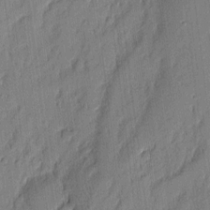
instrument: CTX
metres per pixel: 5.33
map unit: eHh
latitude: 4.6490
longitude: -76.7435
